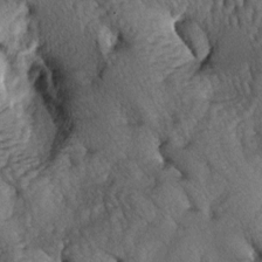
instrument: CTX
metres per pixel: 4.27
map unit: lAa
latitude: -5.4454
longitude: -126.0444
